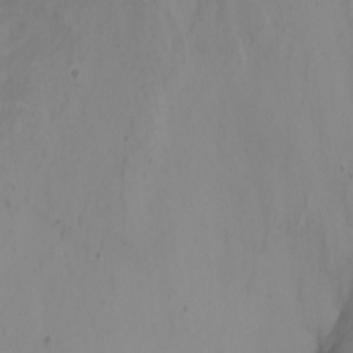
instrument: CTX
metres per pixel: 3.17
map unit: Nhu
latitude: -8.9164
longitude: -79.1970
